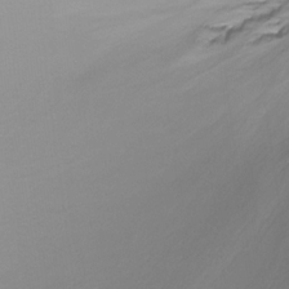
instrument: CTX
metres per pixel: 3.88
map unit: Ht
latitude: -12.3495
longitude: -47.3104
